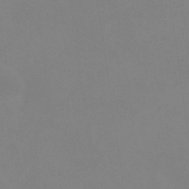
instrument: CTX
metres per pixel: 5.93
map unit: eHb
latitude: -38.1606
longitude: 75.3132
